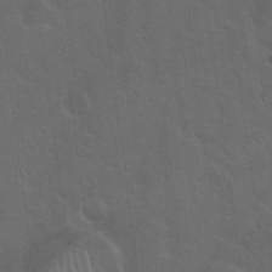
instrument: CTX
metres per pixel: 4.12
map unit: Hto
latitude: 19.1403
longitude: -53.9717
